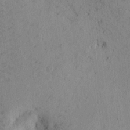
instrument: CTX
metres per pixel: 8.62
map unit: eHh
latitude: 2.8380
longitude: -78.4601
